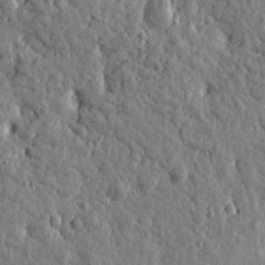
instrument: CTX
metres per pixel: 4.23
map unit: Htu
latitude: -0.3118
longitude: -178.8002
